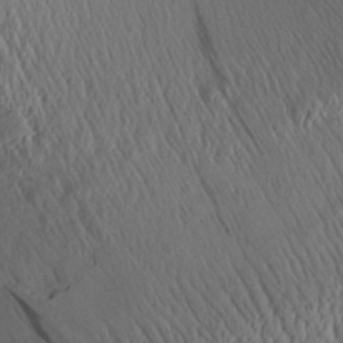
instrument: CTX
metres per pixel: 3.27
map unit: Aa
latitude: 30.3845
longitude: -134.3845
